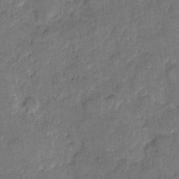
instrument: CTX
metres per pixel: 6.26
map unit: eHh
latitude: 9.9528
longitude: -64.7246
